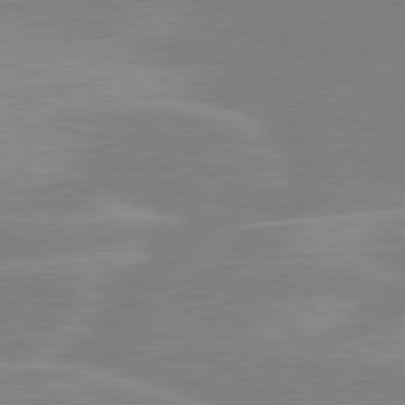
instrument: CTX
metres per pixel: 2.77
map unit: lApd
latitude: 80.1956
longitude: -122.4412
